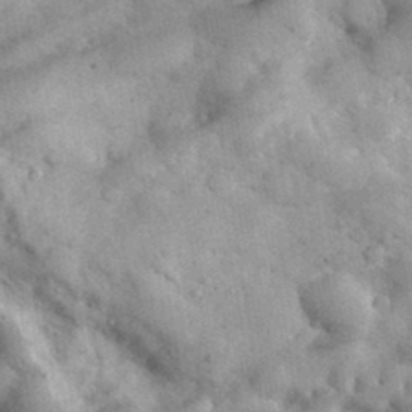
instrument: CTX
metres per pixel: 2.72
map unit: eHh
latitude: 35.2159
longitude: -68.2901
